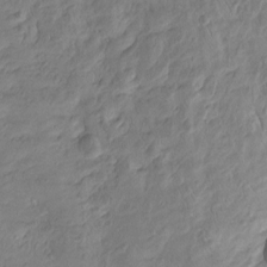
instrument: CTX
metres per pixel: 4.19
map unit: Htu
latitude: -4.3117
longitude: 156.6329
